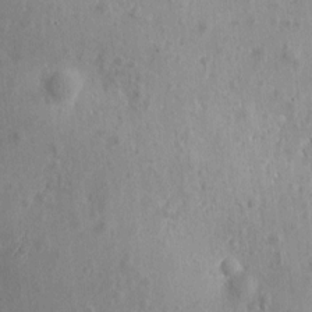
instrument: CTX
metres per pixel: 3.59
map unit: eHh
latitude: 7.3482
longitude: -74.9136
